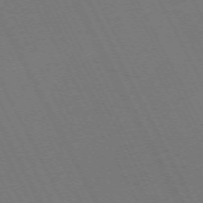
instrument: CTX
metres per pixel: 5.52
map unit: Hpe
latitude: -70.9542
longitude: 16.5007
